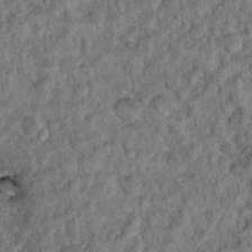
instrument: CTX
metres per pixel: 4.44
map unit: Hto
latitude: 14.4601
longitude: -34.4979
